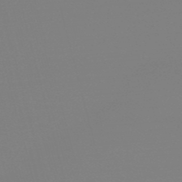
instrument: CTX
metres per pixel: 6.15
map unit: eHb
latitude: -50.1606
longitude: 68.6896
